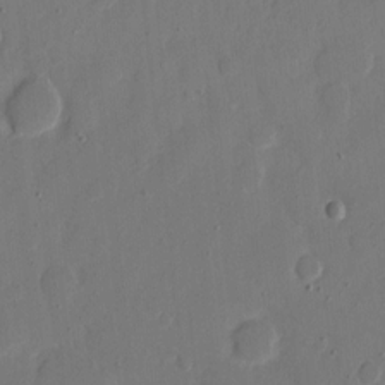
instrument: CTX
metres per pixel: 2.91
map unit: eHh
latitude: 9.1970
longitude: -67.8205
